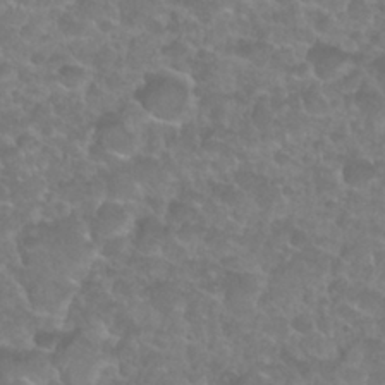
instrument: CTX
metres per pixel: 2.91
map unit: Nhu
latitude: 27.2348
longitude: -52.8380
